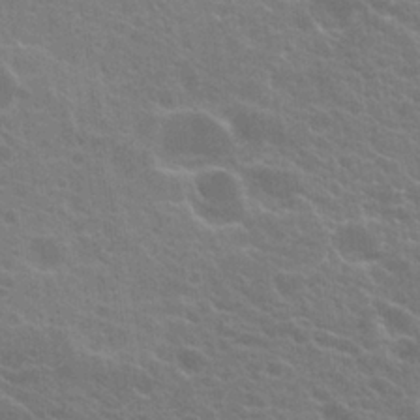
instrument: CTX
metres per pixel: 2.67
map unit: Hto
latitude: 23.4048
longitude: -35.2914
